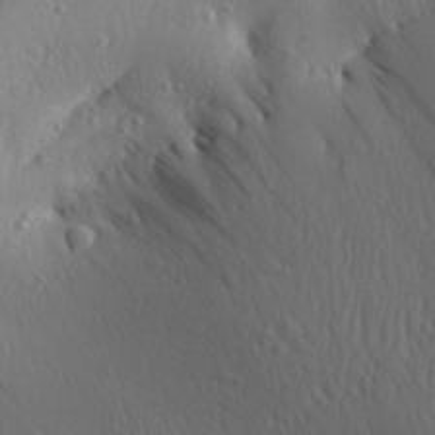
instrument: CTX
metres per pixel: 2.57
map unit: Aa
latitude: 30.9136
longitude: -143.5560
